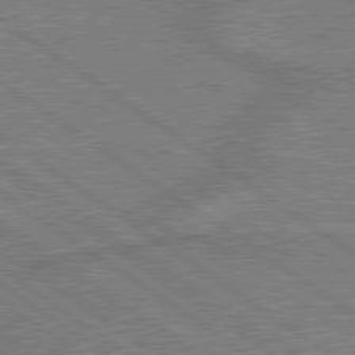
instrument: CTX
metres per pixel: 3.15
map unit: lApd
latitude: 79.9339
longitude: 166.8975
